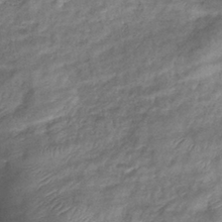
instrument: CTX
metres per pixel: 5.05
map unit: eHb
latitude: -38.6897
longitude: 78.2928
